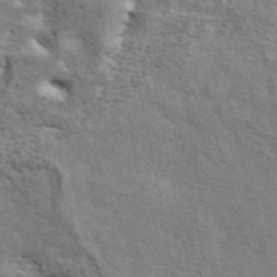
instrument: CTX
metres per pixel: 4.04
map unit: ANa
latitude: 43.4993
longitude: 45.8045
